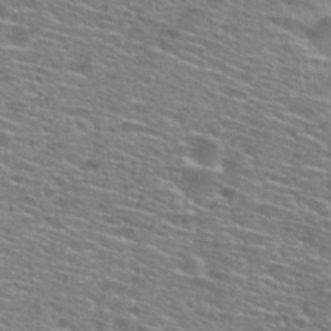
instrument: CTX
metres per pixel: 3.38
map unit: Hto
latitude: 28.6868
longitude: -48.9325
